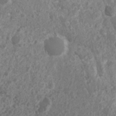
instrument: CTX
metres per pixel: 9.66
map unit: Nhu
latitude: 7.0836
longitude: -20.7057
